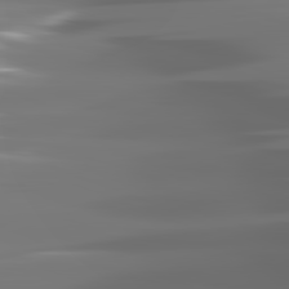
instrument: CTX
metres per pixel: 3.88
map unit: lApd
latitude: 81.8772
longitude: -144.7057
